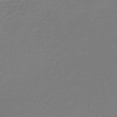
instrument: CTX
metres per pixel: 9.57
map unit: lHb
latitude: -42.8408
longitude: 62.6140
